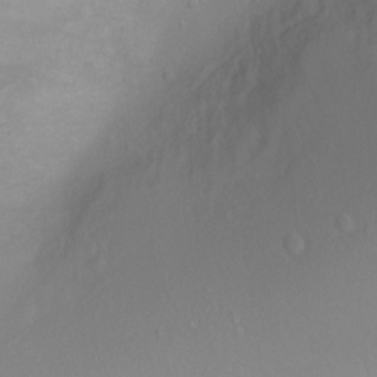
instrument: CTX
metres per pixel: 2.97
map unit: Ht
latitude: -2.1416
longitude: -27.1025
